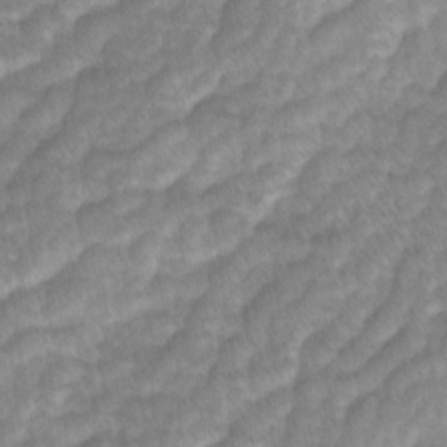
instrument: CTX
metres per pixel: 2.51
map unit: Ave
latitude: -1.0865
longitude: -113.8583
